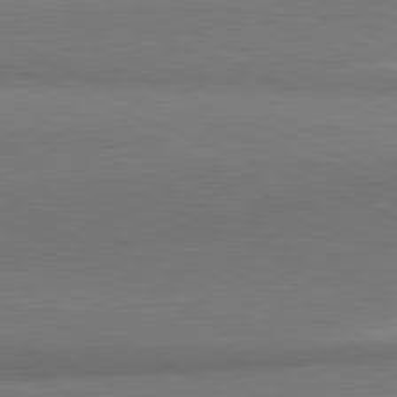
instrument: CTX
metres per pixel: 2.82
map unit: lApd
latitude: 81.7639
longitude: 162.6140
